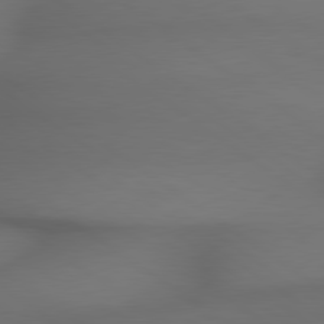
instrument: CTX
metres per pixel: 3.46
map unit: lApd
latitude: 79.4427
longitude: -173.9339
